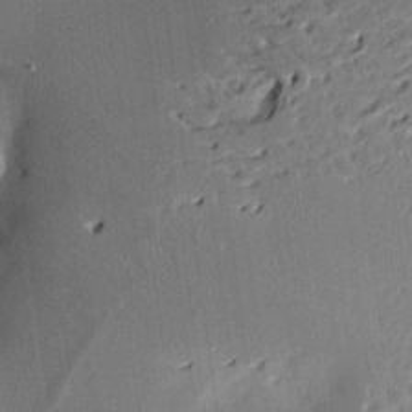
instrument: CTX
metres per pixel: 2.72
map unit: Aa
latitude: 20.1767
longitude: -147.2348
